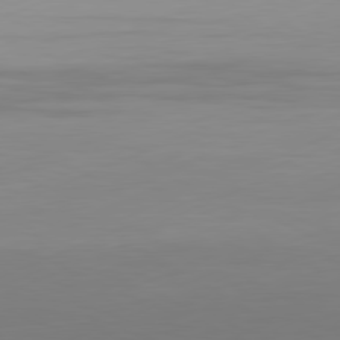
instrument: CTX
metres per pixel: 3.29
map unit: Ap
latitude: -81.8423
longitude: -85.9339
